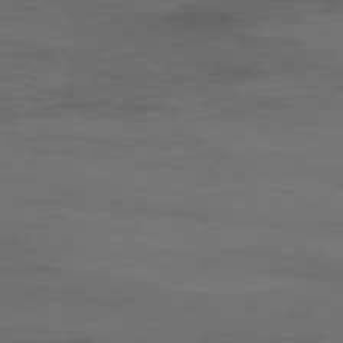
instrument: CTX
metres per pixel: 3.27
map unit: Ap
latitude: -76.7841
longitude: -67.1970
